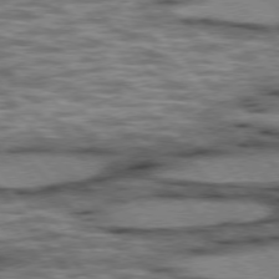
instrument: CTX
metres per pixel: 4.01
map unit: lApd
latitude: 75.7828
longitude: -48.6302
